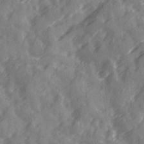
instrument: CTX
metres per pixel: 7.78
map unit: Ave
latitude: 19.5182
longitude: -131.4805
